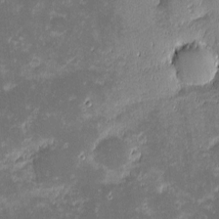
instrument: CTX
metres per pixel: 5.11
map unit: eHh
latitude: -2.1227
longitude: -86.3656
